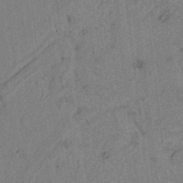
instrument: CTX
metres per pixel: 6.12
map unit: lAvf
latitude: 5.4237
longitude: 158.5951
